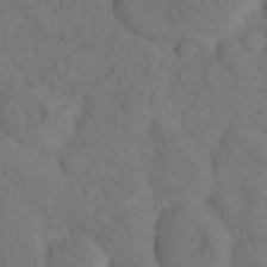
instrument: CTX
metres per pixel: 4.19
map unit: eHh
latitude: 18.5923
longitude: -63.7261
